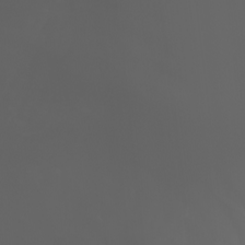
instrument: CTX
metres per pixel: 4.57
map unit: Nhu
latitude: -7.0297
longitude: -84.6491
